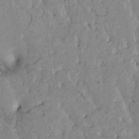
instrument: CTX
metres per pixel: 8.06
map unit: HNhu
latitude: 1.9717
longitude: 7.8044
